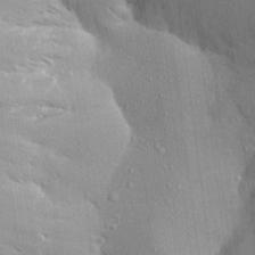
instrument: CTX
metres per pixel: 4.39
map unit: Aa
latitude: 21.0081
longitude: -144.2900
